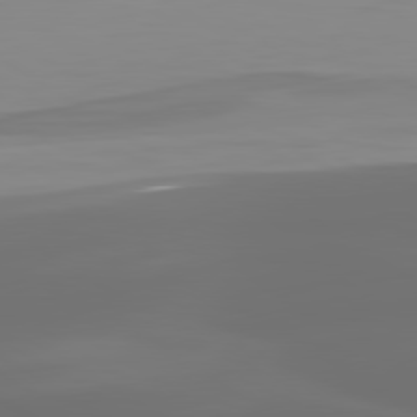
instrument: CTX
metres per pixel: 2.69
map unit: lApd
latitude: 80.2900
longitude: -90.7246
